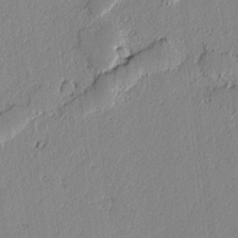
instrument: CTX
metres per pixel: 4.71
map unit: lAvf
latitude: -1.3699
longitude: -106.9514
